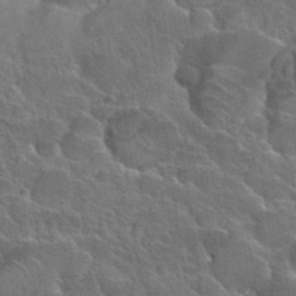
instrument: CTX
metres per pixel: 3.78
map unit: Hto
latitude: 29.0836
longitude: -38.6490
